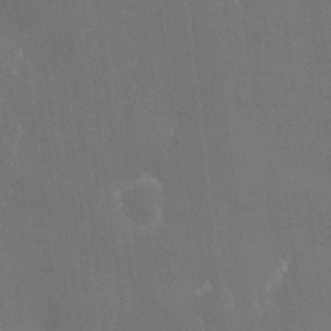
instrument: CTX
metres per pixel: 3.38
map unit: HNhu
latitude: 4.8758
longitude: 9.1053
